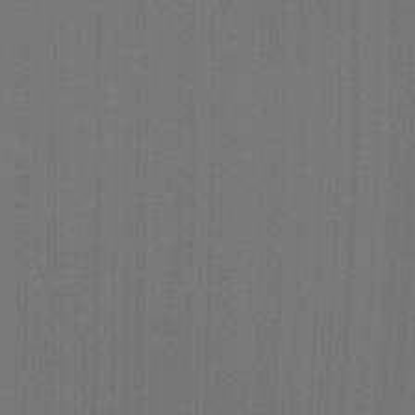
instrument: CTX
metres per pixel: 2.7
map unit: Ht
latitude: -2.4062
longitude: -27.4238
